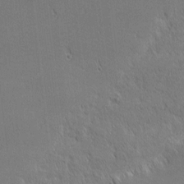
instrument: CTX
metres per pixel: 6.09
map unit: Nhu
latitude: 1.2726
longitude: -78.7058
